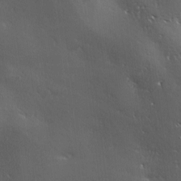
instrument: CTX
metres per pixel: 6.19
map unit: Ave
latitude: 0.6301
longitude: -113.9150
